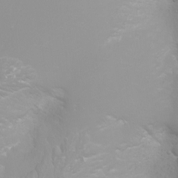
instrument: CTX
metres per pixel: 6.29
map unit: Nhu
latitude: -4.9163
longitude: -74.1200
